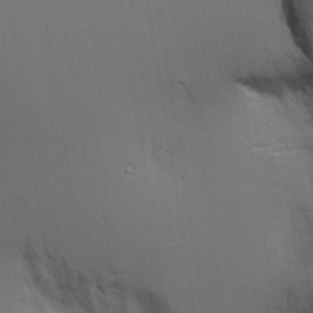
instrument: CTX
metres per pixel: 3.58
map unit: Aa
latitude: 18.2711
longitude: -125.4804
